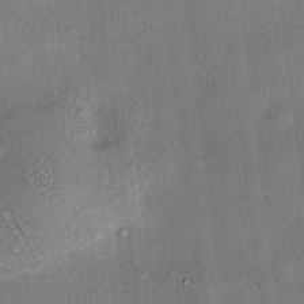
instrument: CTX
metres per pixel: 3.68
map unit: HNhu
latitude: 11.9906
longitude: 10.8030
